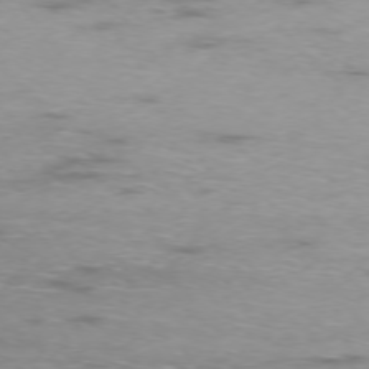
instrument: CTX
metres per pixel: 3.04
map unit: Ap
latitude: -76.8219
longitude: -68.4979
